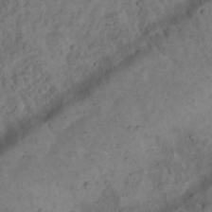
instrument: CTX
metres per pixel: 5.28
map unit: Nhu
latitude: 21.9528
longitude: -71.6694
